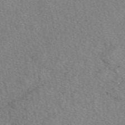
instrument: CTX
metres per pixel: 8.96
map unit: eAb
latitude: 49.1970
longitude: 110.1416
